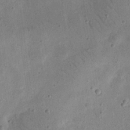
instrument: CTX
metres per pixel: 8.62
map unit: eHh
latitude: 23.7638
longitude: -68.5168
